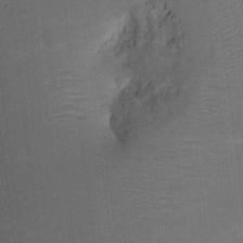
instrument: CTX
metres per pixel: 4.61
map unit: eHh
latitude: 10.4223
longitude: -72.3657
